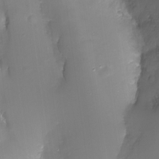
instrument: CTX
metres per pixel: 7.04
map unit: Nhu
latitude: -17.7856
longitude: -46.9136
